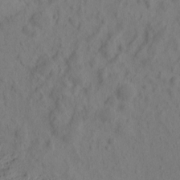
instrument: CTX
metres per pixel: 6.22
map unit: eHh
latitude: -0.5385
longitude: 15.9745
